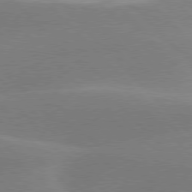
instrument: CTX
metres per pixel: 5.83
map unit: lApd
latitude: 77.6694
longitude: -50.2711
